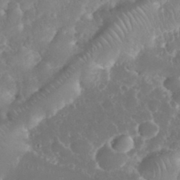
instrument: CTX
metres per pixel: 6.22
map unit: eHh
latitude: 34.7057
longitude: -63.1215
